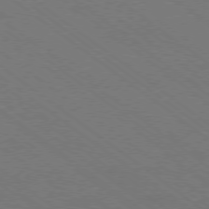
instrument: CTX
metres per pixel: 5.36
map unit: Ap
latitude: -79.0486
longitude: -64.4034
